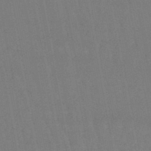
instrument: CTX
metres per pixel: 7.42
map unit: eHb
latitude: -46.5762
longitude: 78.7463
